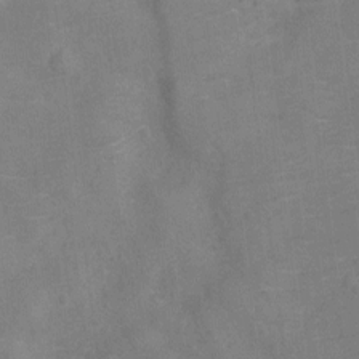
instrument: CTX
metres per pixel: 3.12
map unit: Ht
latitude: -12.0850
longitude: -25.3103
